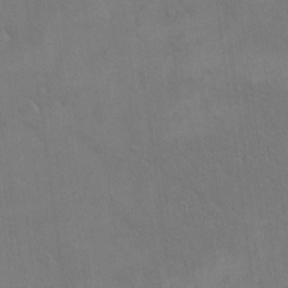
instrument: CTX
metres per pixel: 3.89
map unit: eHh
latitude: 17.8961
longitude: -66.3845
